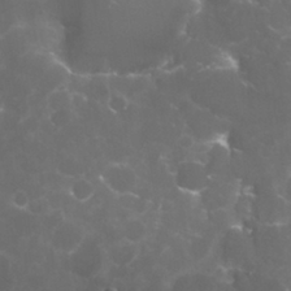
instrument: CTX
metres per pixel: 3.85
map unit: Nhu
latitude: 27.7639
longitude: -60.7057
